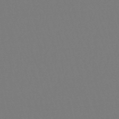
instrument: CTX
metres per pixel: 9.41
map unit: eHb
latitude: -50.2739
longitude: 69.8233
